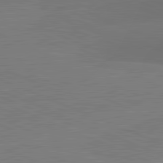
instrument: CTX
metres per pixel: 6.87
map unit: lApd
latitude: 82.1388
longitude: -156.2144
